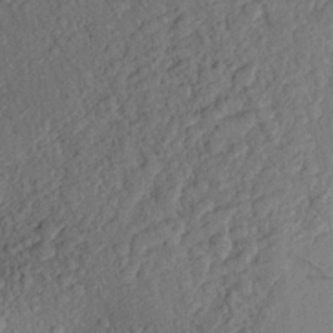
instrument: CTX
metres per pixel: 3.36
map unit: Aa
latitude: 23.9717
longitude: -147.8206
